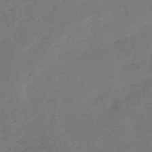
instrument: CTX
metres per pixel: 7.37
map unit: HNb
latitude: -54.8219
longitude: -41.8205
